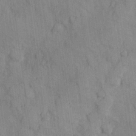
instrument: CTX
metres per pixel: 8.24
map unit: Hve
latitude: 25.6316
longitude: 147.7666
